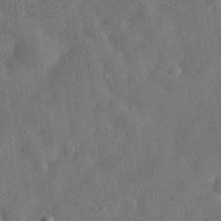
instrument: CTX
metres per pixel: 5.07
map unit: eHh
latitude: 30.9325
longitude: -77.1403
